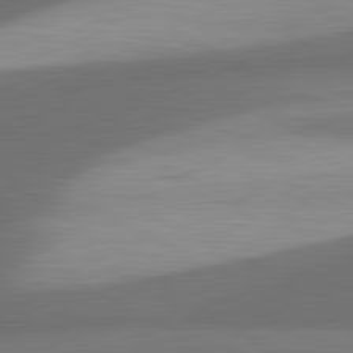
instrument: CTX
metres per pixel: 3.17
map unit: lApd
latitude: 81.5938
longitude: 139.9367
